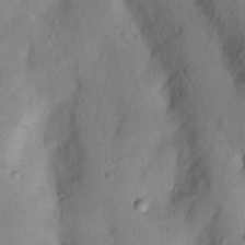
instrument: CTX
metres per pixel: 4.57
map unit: Nhu
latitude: 13.1781
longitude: -29.5938
